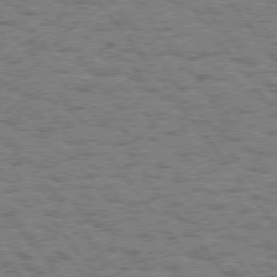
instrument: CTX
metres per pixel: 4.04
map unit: Hpe
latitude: 74.4979
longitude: -135.2726
